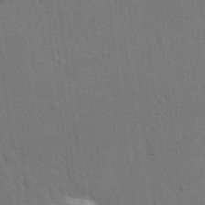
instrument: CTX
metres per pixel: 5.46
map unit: lAvf
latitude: -9.5021
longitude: -120.3279
